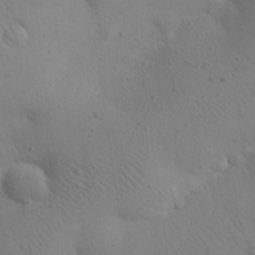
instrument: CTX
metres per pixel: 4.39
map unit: eHh
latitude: 25.1403
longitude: -71.0647
